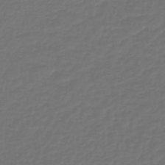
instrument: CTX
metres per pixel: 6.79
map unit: lHb
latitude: -43.3509
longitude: 60.5385
